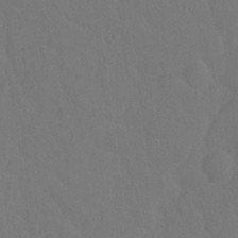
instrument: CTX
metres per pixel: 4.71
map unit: Hto
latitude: -2.7463
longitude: -34.6490
